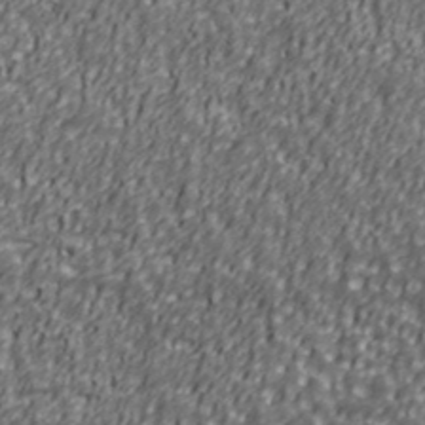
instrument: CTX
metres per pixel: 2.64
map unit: Ave
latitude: 41.0080
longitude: -112.8380
